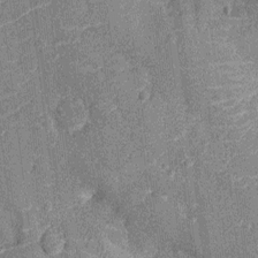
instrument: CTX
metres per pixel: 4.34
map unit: Nhu
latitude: -12.9731
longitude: -23.6316
